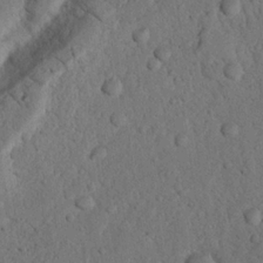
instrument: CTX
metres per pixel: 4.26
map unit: Nhu
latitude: 20.9136
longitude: -76.2900
